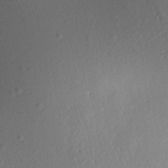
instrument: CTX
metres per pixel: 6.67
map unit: Aa
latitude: 12.9892
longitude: -141.4048
